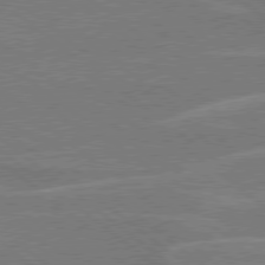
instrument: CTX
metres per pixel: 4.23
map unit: Hpe
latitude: 78.4979
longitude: -129.5749
